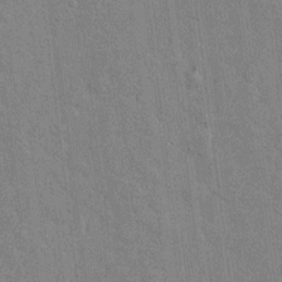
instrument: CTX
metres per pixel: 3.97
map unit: lAvf
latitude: 7.9150
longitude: 166.5763
